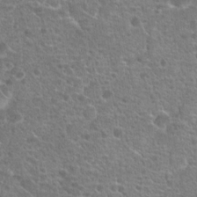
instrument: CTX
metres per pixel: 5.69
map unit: Hto
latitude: 18.6112
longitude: -41.7449
